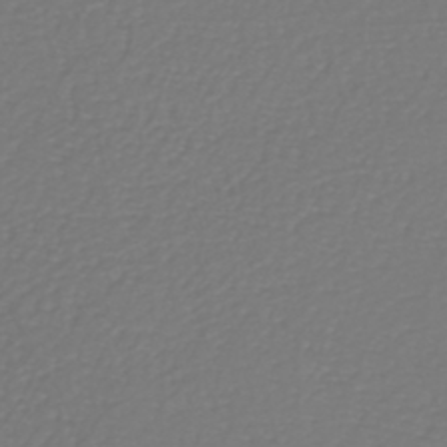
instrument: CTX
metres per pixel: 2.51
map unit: eHh
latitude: -42.7652
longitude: -33.3293
